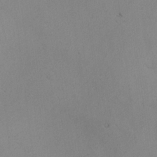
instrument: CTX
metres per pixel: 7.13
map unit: lAvf
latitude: -4.8030
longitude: -113.4237
